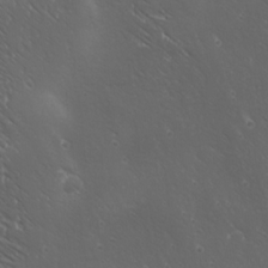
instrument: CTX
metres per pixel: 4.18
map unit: Ave
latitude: 19.3670
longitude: -138.0633
